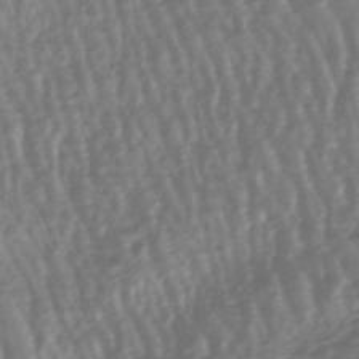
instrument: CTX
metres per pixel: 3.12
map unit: lHb
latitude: -47.8989
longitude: 78.7841
